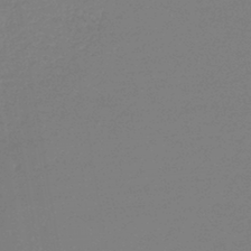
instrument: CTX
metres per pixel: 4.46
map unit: lHb
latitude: -44.5952
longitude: 60.6141
